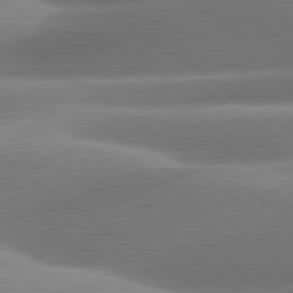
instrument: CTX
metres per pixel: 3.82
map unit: lApd
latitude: 80.9892
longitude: -158.1389
